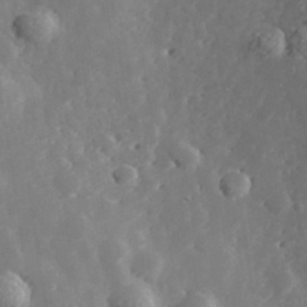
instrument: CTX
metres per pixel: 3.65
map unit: Hve
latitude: 33.3482
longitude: 149.7100
